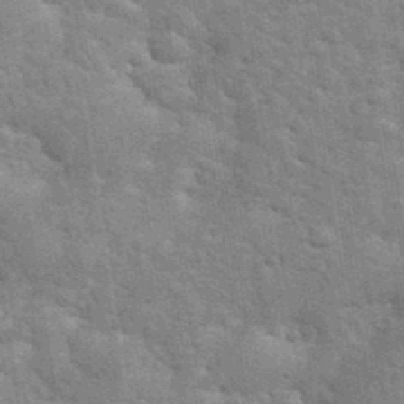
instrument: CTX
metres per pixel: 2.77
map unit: eHh
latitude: 35.2159
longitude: -65.5749
